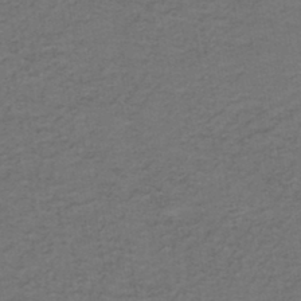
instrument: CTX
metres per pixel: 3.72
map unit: lHb
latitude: -43.1431
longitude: 53.5210
